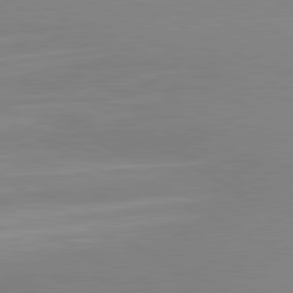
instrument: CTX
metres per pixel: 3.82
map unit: lApd
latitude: 80.9892
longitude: 135.2943
